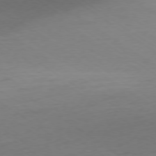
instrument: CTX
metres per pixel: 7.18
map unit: Ap
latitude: -79.0864
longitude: -94.2523
